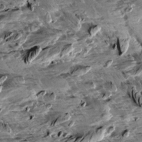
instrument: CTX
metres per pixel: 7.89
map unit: Aa
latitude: 10.2145
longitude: -140.9324
